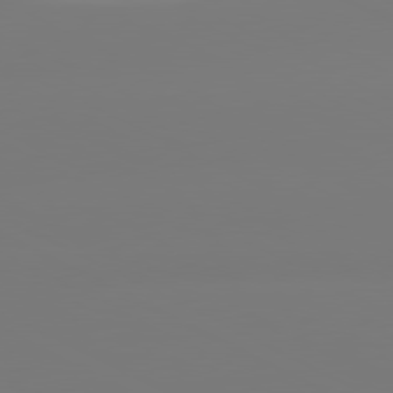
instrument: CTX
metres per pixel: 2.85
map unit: lApd
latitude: 80.5357
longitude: -148.6679
